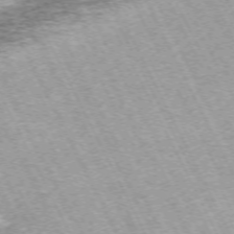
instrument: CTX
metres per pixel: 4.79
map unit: Hpe
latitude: -71.3132
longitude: 11.4454
